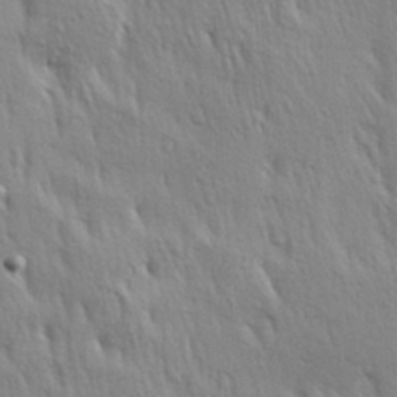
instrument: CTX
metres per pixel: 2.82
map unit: Hve
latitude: 23.4426
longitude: -97.0836
